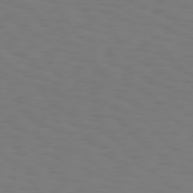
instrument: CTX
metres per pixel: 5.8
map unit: Hpe
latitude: 75.7261
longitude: -133.0270
